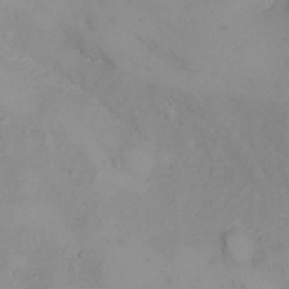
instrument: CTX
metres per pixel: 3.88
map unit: Nhu
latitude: -4.9352
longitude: -80.5924
